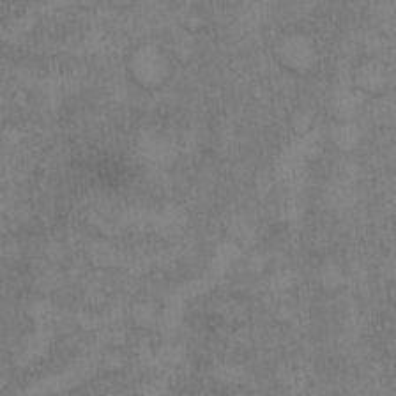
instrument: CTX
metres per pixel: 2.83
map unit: Hto
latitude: 8.6869
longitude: -58.0822
